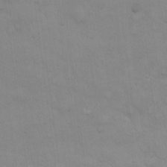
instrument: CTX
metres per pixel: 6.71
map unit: eHh
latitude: 19.6127
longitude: -60.2711
